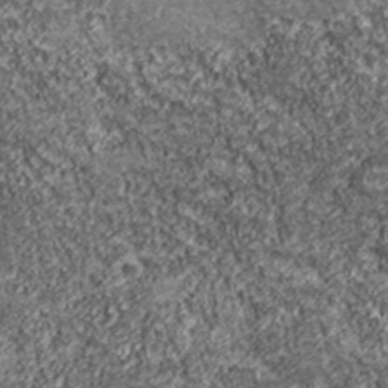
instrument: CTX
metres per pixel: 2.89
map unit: eHh
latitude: 43.2726
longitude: -89.2537
